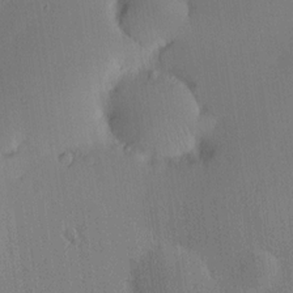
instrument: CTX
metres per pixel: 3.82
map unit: HNhu
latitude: 9.2726
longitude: 15.7856
